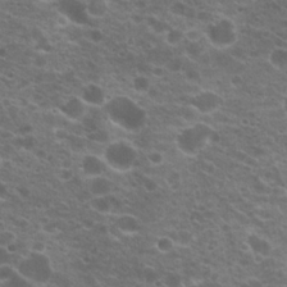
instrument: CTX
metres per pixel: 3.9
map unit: Hto
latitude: 20.4412
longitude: -36.2712
